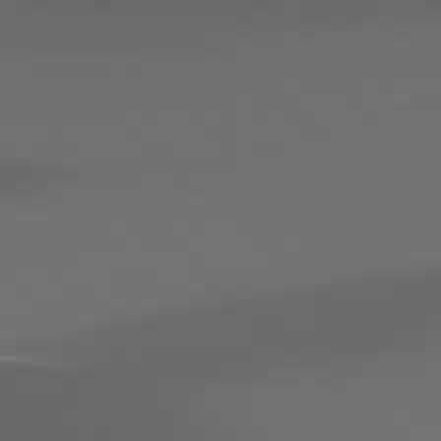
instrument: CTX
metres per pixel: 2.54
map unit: Hpe
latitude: 77.9528
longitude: -165.3104
